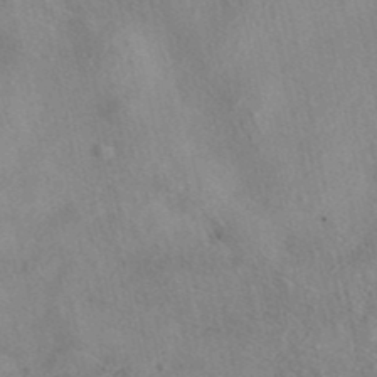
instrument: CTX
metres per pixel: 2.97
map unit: eAb
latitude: 40.1199
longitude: 109.5399
